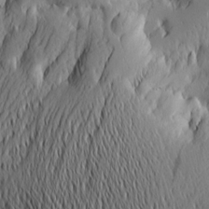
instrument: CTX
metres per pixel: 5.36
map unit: Htu
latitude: -2.1416
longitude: -177.0269
